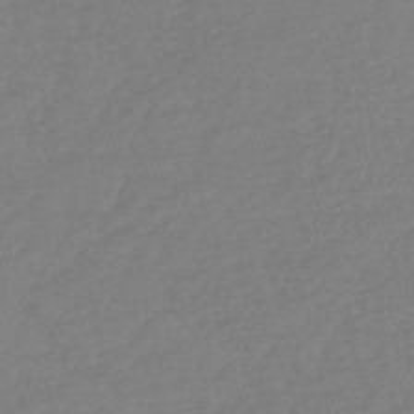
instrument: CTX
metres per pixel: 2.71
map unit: lHb
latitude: -44.9542
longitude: 70.9164
